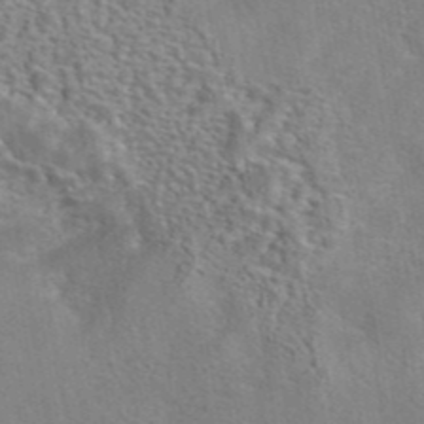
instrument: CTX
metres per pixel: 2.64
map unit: eAb
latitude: 42.5924
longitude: 104.3117
